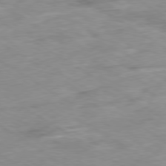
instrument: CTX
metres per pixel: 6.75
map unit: Ap
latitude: -80.1228
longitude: -74.8947
